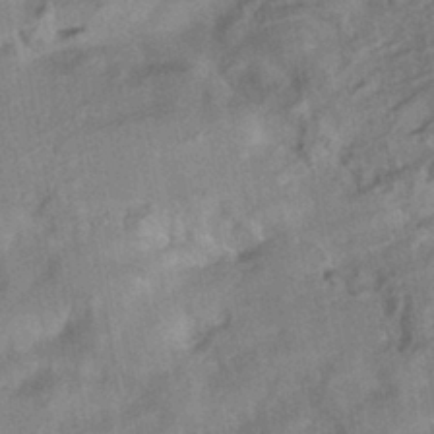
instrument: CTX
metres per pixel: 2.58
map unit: HNhu
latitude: -41.8422
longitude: 91.7667
